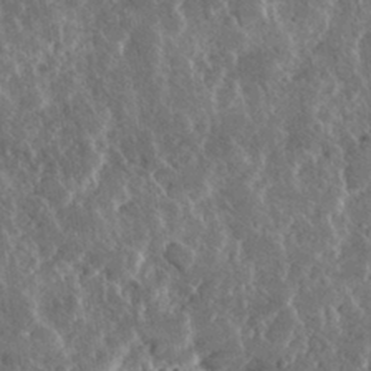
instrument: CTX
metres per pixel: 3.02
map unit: lHvf
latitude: 31.9339
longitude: -91.4804
